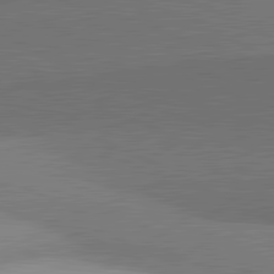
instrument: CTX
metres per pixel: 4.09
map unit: lApd
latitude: 81.8394
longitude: 139.8234
